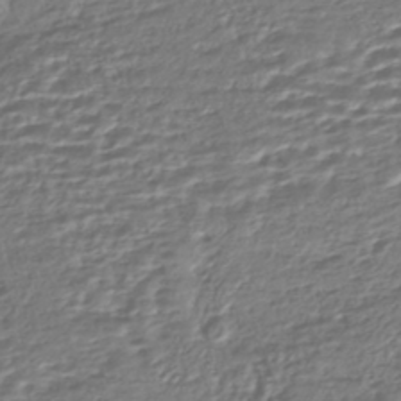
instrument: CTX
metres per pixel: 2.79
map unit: HNhu
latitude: -43.4643
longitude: 107.4455
